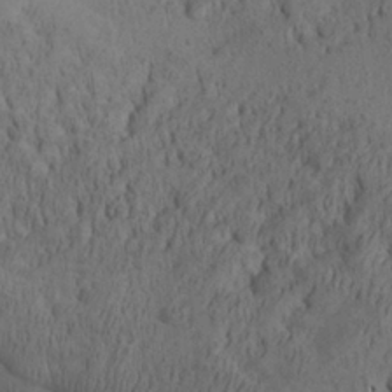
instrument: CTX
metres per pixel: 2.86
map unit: Aa
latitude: 26.9892
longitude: -142.9892
